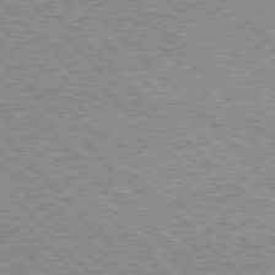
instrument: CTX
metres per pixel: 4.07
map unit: Hpe
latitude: 76.8380
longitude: -152.9703
